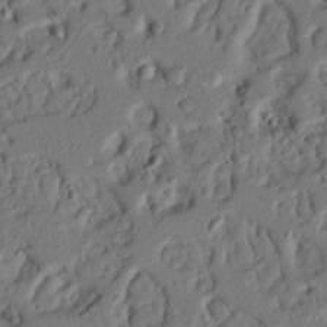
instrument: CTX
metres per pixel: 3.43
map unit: Nhu
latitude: 20.7247
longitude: -77.3670
